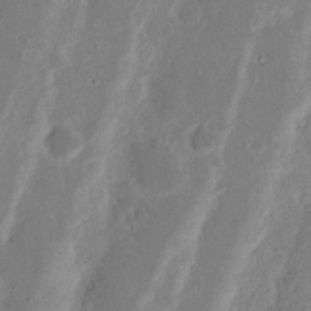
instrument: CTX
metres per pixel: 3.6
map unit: Nhu
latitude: 15.7450
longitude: -74.1200
